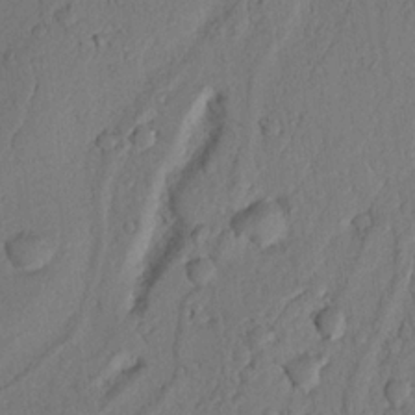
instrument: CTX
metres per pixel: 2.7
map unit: Nhu
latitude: 19.3481
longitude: -76.7435
